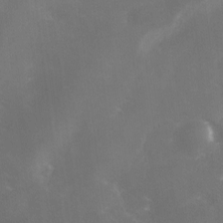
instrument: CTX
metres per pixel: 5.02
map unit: Ave
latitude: 1.2726
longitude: -111.4427
